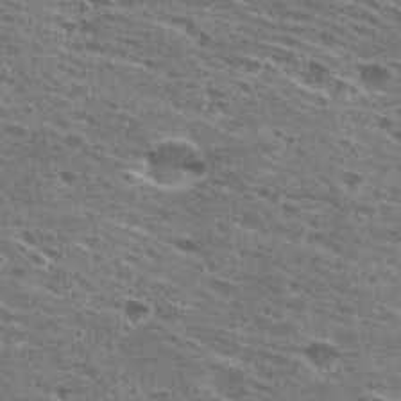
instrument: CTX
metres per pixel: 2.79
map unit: Hto
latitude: 28.0444
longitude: -45.6505
